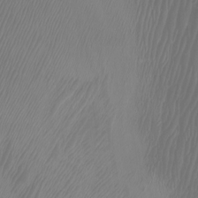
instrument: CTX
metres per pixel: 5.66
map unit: Htu
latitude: -6.1983
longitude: -74.7624
